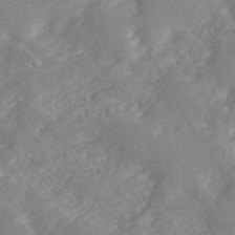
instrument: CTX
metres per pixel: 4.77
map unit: ANa
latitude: 46.1011
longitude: 24.5763
